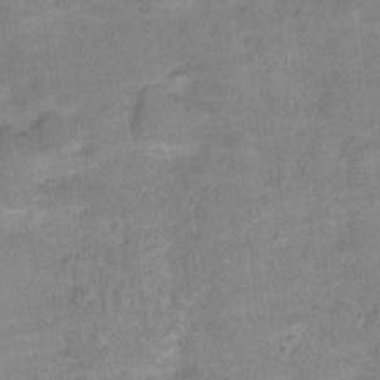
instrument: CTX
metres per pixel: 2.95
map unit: Hto
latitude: 16.7813
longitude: -38.8947
